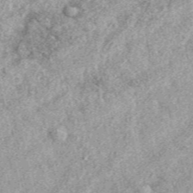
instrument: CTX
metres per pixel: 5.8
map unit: eAb
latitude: 39.2348
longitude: 110.0850
